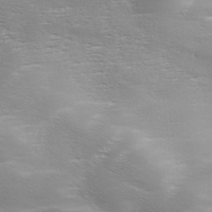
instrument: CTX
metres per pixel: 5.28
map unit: Ave
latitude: 11.1214
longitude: -106.3278
